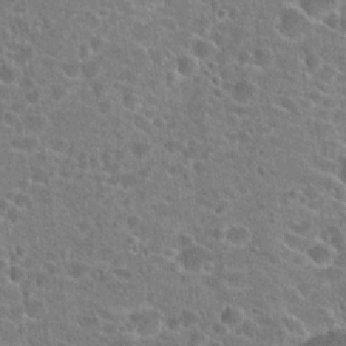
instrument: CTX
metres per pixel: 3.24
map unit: Hto
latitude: 22.6679
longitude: -43.4049
